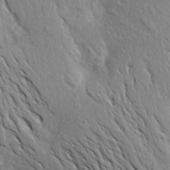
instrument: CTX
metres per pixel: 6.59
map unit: Aa
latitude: 20.0444
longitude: -149.7261
